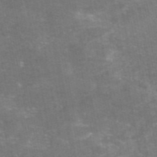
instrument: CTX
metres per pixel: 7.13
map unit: eAb
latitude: 46.6680
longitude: 105.6910
